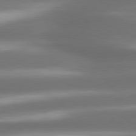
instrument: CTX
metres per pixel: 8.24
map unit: lApd
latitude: 80.6490
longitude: -142.6491
